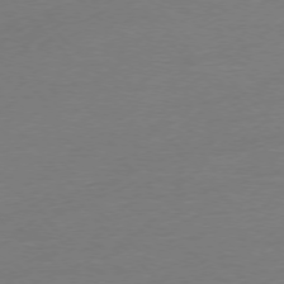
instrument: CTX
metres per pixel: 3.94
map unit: Ap
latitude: -76.9731
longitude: -92.8758
